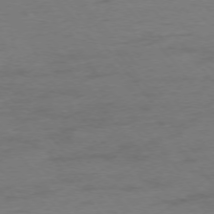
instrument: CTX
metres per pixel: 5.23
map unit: Ap
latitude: -75.8234
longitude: -72.7247
